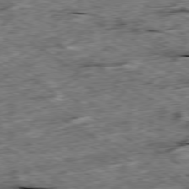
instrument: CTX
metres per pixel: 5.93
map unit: Ap
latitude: -79.7099
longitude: -85.0648
